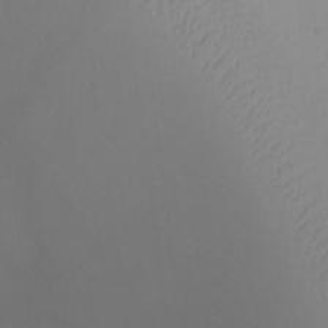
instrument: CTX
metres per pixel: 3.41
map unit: Nhu
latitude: -5.7855
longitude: -95.0459
